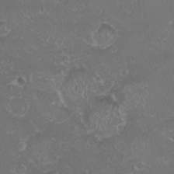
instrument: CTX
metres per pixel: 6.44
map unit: HNhu
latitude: -1.6911
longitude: 10.9164
